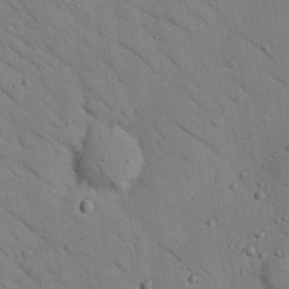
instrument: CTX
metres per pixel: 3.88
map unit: Nhu
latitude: 24.3089
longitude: -74.3845
